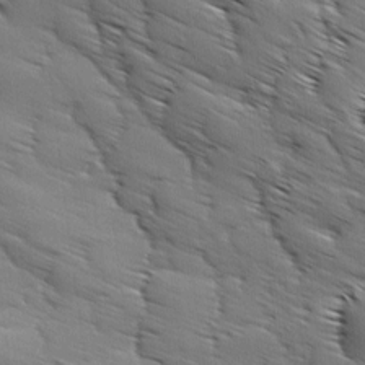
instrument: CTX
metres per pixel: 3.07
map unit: Ave
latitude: 11.9528
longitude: -106.0444
